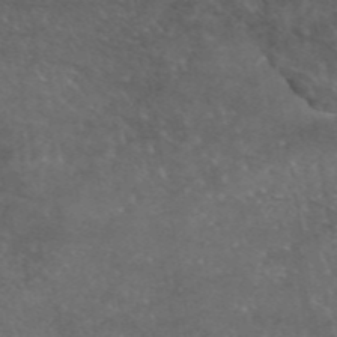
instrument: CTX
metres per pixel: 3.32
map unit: eAb
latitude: 46.0822
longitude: 114.6707
